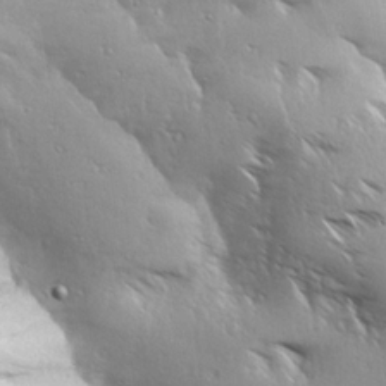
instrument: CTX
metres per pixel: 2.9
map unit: Ave
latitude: 22.0633
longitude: -137.3671
